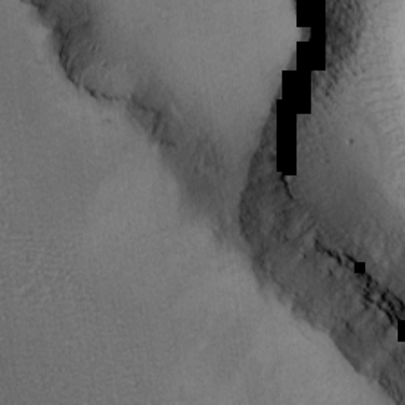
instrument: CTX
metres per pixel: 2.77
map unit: Ave
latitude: -7.5966
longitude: -118.8947
